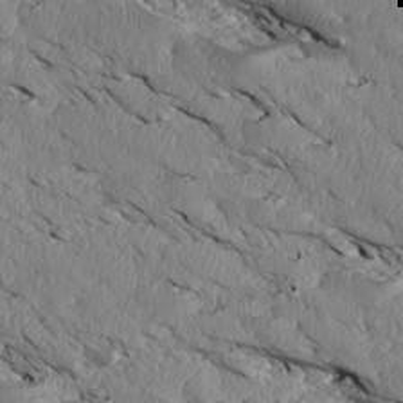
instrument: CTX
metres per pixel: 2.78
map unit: Htu
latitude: 3.3481
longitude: 152.8219
